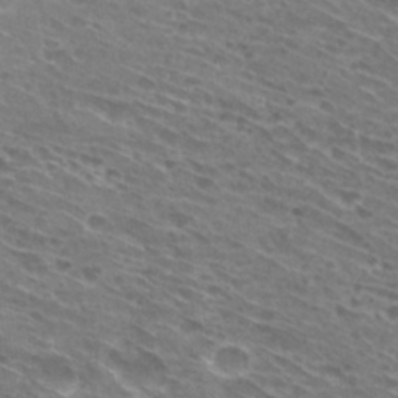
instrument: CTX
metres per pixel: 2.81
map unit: Hto
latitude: 30.3468
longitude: -44.5734
